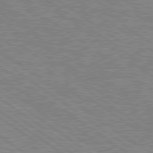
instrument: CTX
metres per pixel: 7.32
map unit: lApd
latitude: 79.1214
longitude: -161.6127
